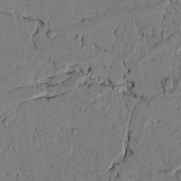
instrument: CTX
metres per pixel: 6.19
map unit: lAvf
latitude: 4.4979
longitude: 164.8786
